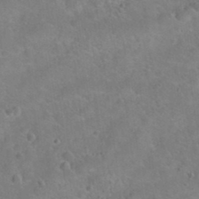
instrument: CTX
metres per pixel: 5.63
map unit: Hto
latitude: 20.9136
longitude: -49.8772
